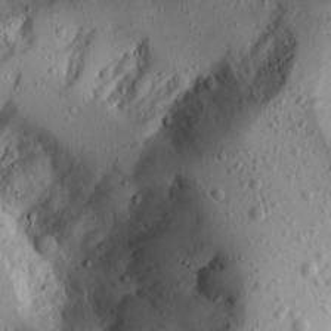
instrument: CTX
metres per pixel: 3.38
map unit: Ave
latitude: 15.3104
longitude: -140.5356
